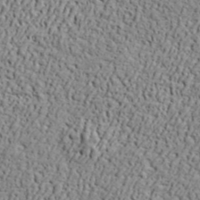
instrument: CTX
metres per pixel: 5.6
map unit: ANa
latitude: 42.5357
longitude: -87.0647
